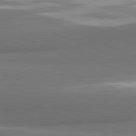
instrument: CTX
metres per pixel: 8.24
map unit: lApd
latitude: 81.8205
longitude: 163.4076
